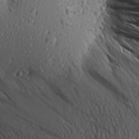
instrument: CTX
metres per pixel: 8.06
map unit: Aa
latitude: 27.6127
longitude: -142.6869
